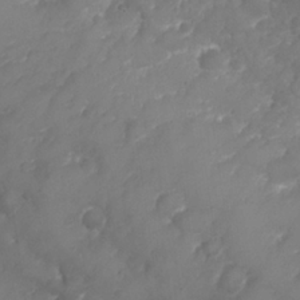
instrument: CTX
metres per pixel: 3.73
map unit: Nhu
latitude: 25.5938
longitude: -63.3671
